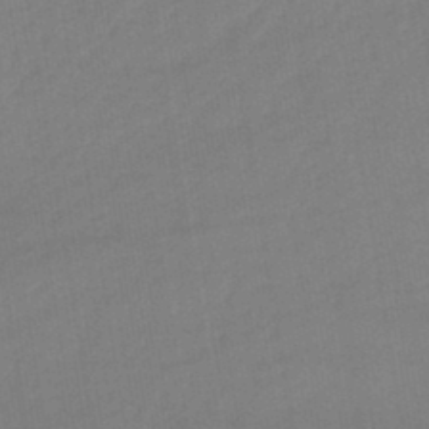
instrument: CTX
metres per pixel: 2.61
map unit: lHb
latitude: -44.7463
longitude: 72.8030
